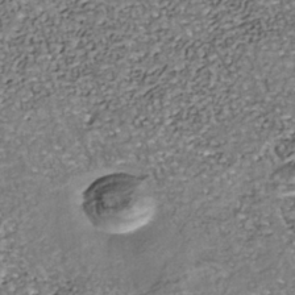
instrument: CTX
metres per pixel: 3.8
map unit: Nhu
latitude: -39.0487
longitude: -81.1970
